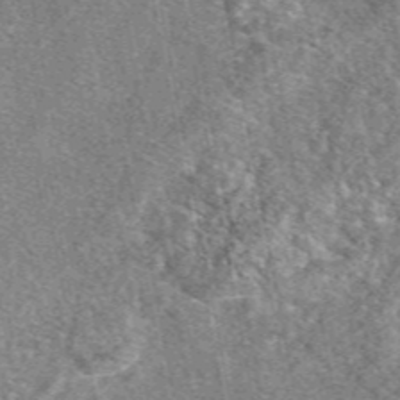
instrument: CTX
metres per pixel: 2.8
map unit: eAb
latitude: 48.1200
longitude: 112.1606
